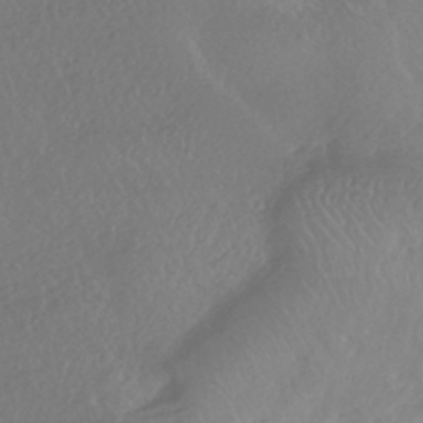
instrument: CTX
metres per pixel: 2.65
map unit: HNhu
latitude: -41.8044
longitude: 97.5588
